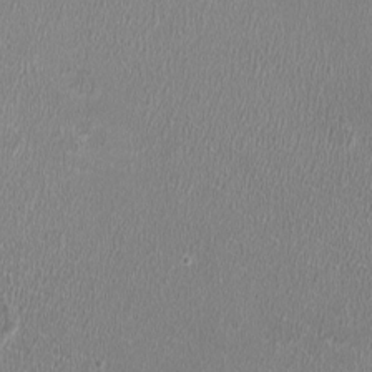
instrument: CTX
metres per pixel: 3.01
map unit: HNhu
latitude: -2.4817
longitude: -0.2144
